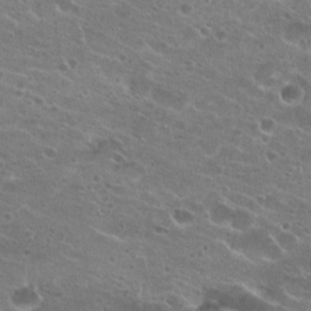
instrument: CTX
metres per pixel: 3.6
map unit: Hto
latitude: 22.8947
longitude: -41.3859
